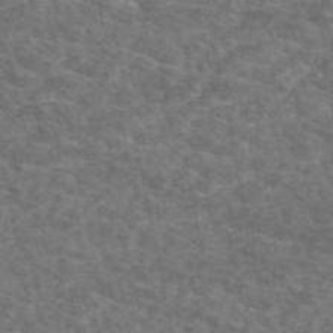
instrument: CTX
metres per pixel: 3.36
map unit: eAb
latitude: 49.5182
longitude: 112.6330
